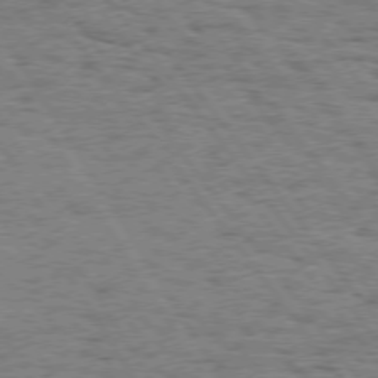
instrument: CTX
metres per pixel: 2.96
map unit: Hpe
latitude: 74.5168
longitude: -135.3103
